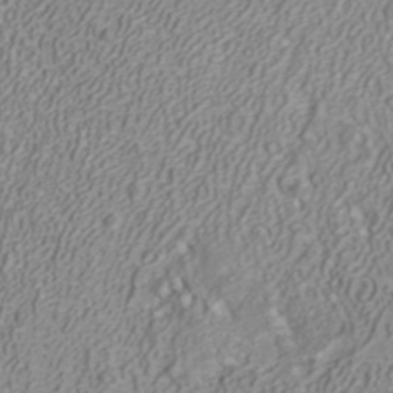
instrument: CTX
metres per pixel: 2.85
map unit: ANa
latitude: 40.4223
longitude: 22.1984
